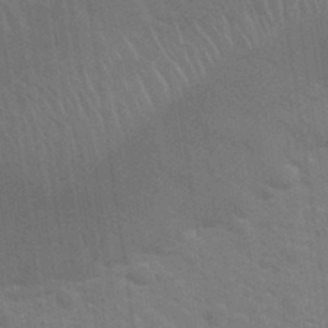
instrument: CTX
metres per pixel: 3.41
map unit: Hto
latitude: 35.1592
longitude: -51.7260
